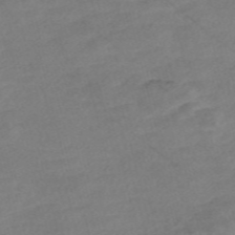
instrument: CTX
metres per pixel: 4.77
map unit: Nve
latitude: -57.2187
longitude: 53.5777
